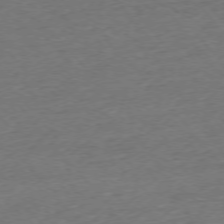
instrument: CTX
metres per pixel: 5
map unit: Ap
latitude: -75.9556
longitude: -81.2159
